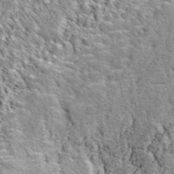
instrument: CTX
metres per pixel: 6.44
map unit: ANa
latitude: 42.8380
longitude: -88.8380
